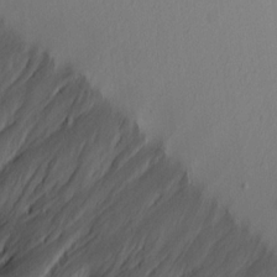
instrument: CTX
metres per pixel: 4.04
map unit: lAvf
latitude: 16.2712
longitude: -126.1200
